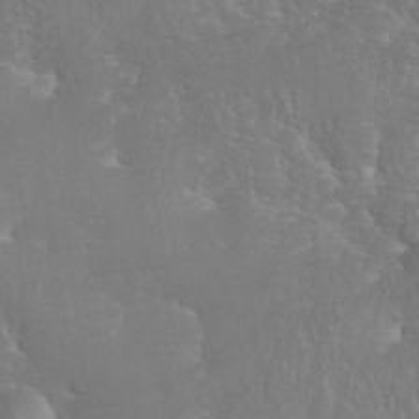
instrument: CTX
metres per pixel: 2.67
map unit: Nhu
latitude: 28.1955
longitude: -65.9339
